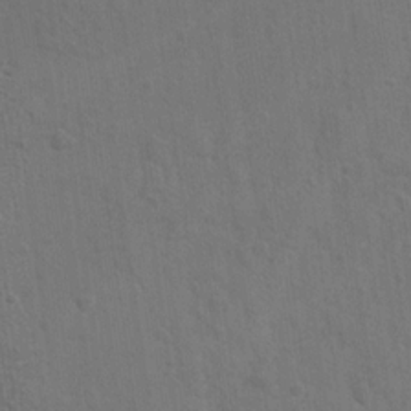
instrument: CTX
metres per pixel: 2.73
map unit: lAvf
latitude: -8.5385
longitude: -120.3657
